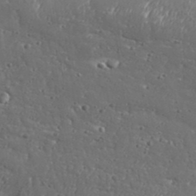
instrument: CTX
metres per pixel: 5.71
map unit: Aa
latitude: 32.3467
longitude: -134.1011
